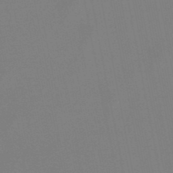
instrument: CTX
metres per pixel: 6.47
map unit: lHb
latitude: -48.9731
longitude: 71.1998
